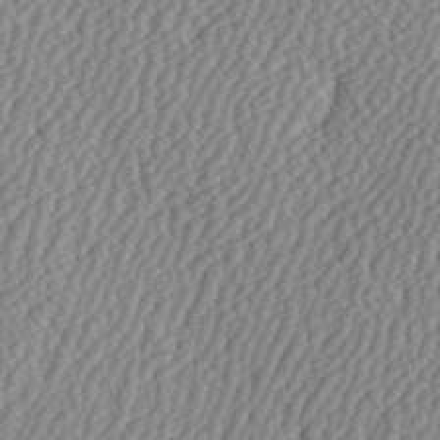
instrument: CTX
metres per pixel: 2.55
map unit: Hve
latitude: 3.5560
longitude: -124.0255
